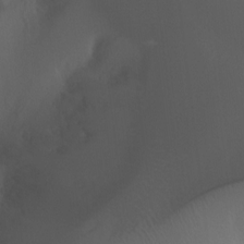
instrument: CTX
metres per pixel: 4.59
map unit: Ht
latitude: 0.0444
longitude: -45.9528
